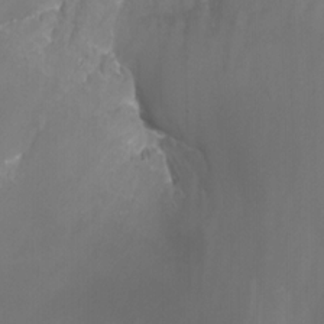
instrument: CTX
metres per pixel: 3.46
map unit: Nhu
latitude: -13.0298
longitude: -65.7639
